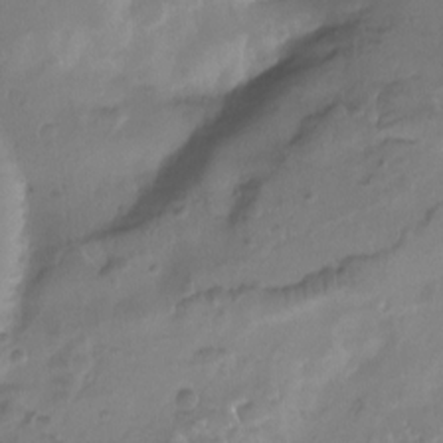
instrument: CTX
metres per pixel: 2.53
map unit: Aa
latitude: -13.0675
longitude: -67.1970
